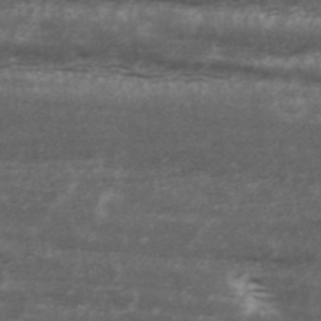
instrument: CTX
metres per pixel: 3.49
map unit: ANa
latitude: 43.8394
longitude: 47.0864
